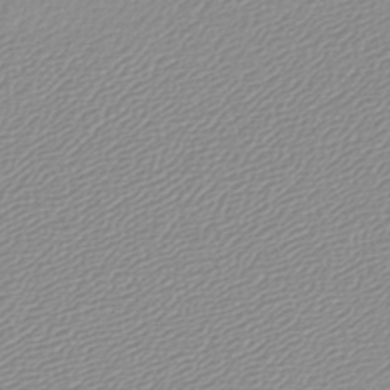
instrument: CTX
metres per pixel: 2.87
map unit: lHb
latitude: -44.3306
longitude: 65.2187
